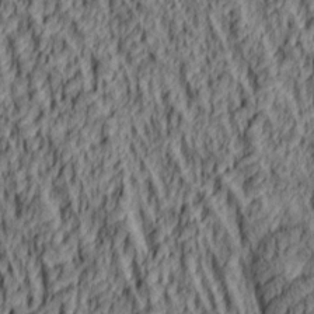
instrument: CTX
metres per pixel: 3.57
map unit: lAa
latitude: 5.1025
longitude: -115.0269
